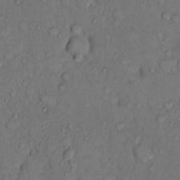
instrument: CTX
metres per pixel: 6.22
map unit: Hto
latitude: 11.0270
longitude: -62.1767
